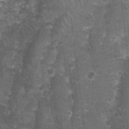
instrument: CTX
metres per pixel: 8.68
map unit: Nhu
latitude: 2.0444
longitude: -17.8205
